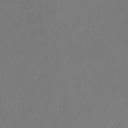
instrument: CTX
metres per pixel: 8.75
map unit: eHb
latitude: -30.3873
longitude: 64.8408
